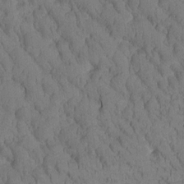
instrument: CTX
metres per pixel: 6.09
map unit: Htu
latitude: -3.1053
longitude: 173.0486
